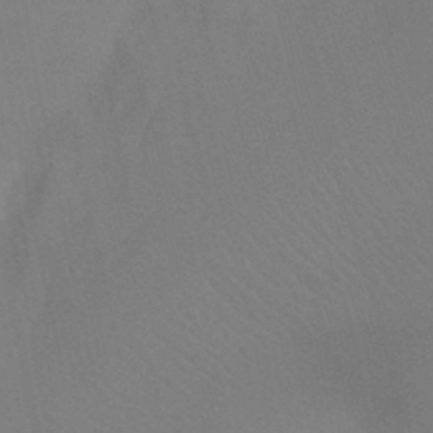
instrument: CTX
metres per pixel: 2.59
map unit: Ht
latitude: -5.6155
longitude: -26.5357
